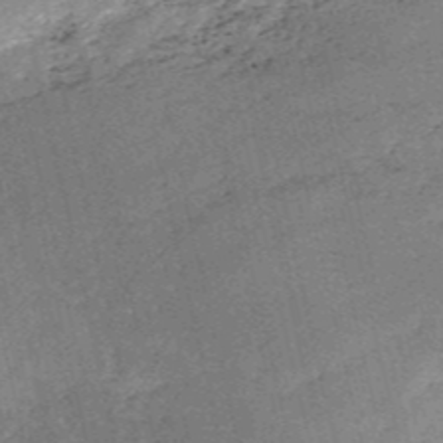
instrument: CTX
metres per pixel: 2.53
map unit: HNb
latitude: -53.4076
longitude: -40.3845
